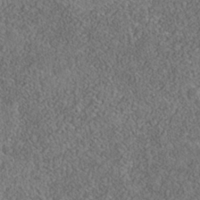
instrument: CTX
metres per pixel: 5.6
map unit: Nhe
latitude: -40.6707
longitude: -101.3104
